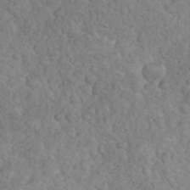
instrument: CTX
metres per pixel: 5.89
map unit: eHh
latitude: 35.0836
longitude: -64.4979
